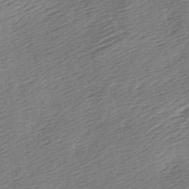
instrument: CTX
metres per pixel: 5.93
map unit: lAa
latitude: -2.9163
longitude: -127.0270
